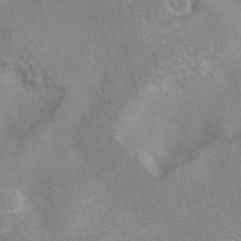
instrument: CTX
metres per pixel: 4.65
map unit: eAb
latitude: 42.6302
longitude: 107.0109
